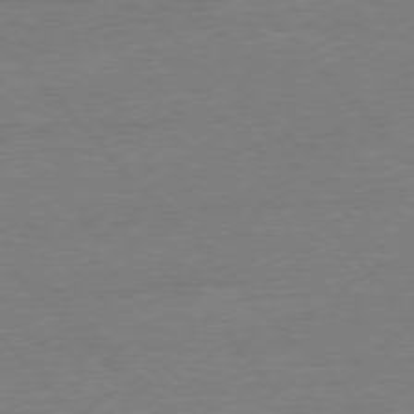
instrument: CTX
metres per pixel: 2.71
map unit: Ap
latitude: -77.4076
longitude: -95.5182
